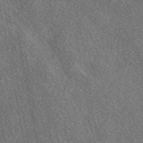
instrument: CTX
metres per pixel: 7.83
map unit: eAb
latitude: 48.3467
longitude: 111.8422
